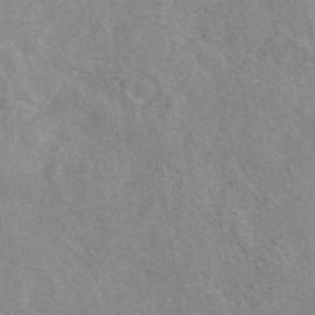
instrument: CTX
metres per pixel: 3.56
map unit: eAb
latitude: 40.7813
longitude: 103.5210
